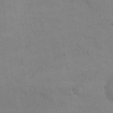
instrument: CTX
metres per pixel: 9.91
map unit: eHh
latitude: 17.4237
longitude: -67.2348
